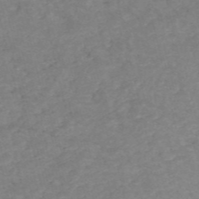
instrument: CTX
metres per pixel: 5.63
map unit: HNb
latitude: -54.3306
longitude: -47.4994
